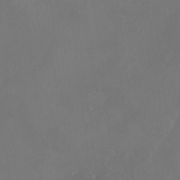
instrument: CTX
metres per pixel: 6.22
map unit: HNhu
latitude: -2.7274
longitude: -6.3467
